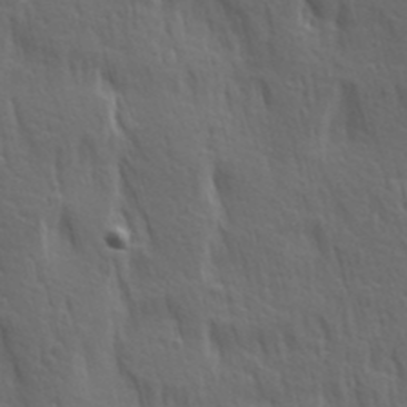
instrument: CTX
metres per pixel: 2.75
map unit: Hve
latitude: 24.5923
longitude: -97.2915
